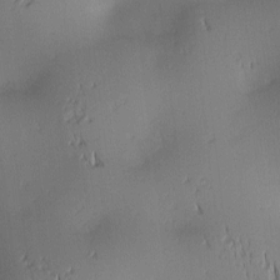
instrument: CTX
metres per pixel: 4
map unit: lAa
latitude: 2.0822
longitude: -115.9528
